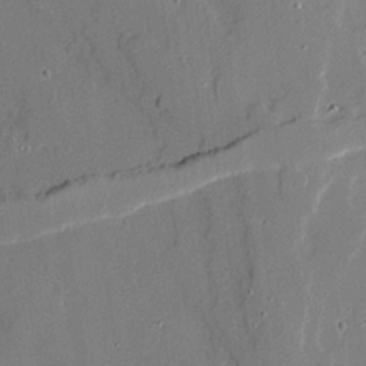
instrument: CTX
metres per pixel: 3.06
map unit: Ave
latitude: 18.7057
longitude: -128.3089
